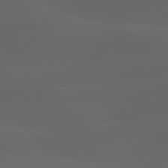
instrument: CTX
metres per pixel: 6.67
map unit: lApd
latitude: 80.1578
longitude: -90.3467
